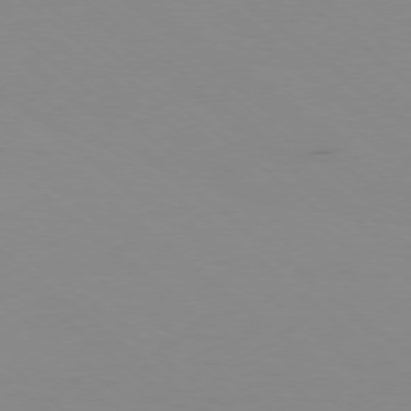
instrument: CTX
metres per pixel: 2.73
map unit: Ap
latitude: -77.7289
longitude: -66.4601
